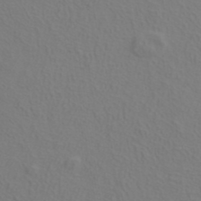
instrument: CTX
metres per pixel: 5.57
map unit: ANa
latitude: 39.1025
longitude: 22.0283
